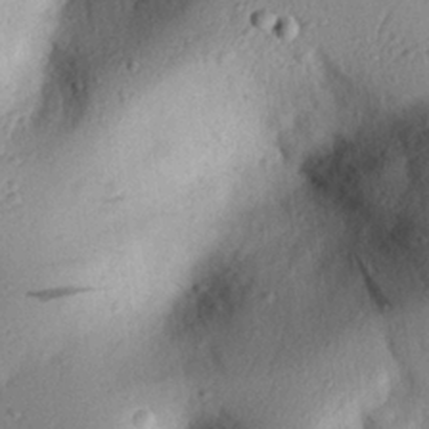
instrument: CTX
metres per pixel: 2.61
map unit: eHh
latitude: 25.2725
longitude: -77.2348
